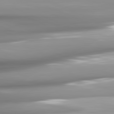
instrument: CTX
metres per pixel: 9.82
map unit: lApd
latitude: 81.9717
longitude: -141.1592
